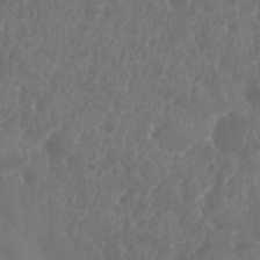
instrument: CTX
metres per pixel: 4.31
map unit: Nhu
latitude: 25.1214
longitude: -62.5924
